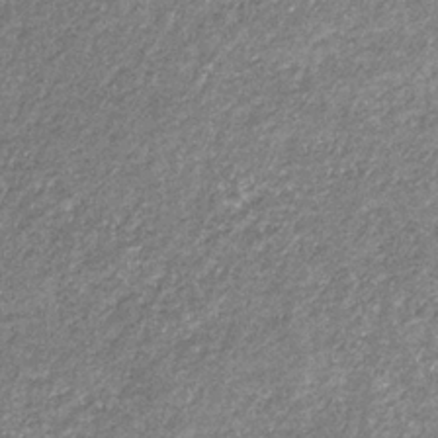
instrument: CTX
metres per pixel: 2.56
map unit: eHb
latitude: -31.8989
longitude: 69.8422
